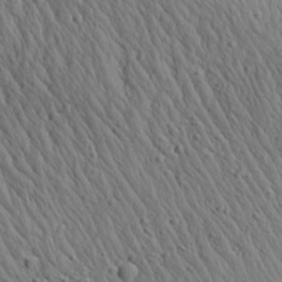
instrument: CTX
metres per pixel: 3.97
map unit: Aa
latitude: 26.7813
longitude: -141.3670
